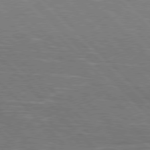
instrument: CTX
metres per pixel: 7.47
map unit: Hpe
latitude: 77.1403
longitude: -126.9325
